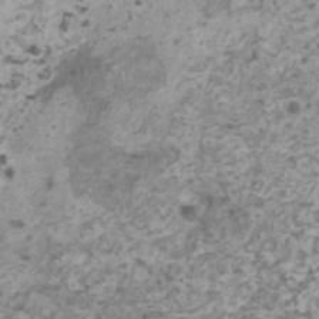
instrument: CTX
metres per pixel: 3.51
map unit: HNhu
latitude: -0.2362
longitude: 3.1431
